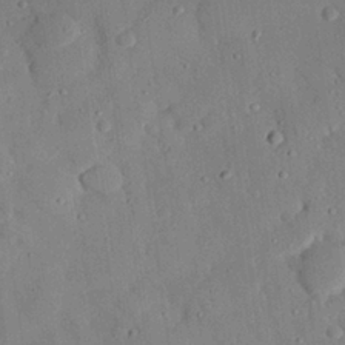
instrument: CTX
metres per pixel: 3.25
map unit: eHh
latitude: 27.1592
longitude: -79.5371
